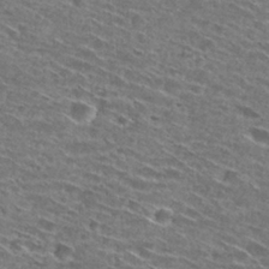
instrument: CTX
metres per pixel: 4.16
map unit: Hto
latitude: 29.2348
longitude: -46.4412
